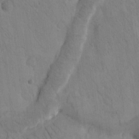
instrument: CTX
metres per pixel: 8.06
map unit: Htu
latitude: -1.4266
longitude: 174.5195
